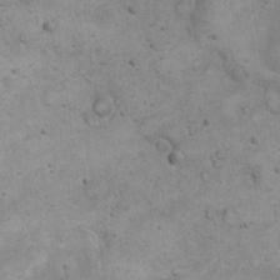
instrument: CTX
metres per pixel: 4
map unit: eHh
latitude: 20.4601
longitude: -59.5938
